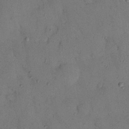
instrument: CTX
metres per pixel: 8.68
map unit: Nhu
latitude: 25.5182
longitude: -73.5749
